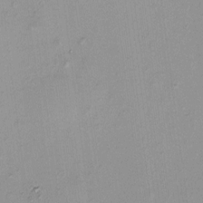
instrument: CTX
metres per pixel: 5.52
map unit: HNhu
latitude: 5.4615
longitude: 9.7100
